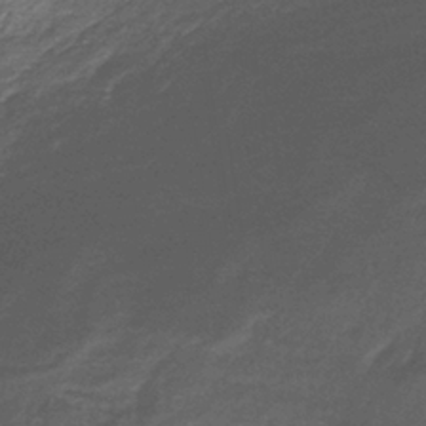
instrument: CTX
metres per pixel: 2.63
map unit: HNb
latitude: -37.4643
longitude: 51.2565
